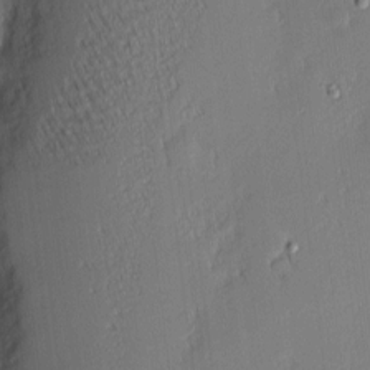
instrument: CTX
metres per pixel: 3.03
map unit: Nhu
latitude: 3.1403
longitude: -76.5545
